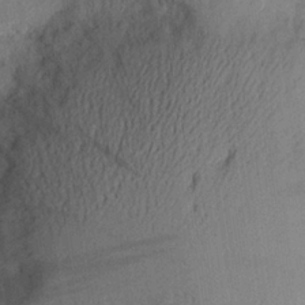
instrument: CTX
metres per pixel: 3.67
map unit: Aa
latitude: 26.0633
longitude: -146.1578
